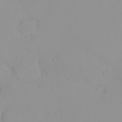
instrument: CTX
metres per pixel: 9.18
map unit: eHh
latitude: -1.3510
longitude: 19.6344
